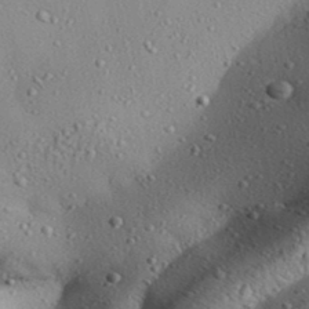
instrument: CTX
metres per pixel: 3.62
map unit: Aa
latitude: 31.3482
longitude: -134.4790
